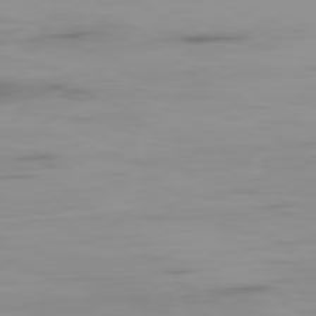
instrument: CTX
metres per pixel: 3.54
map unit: Ap
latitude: -79.2754
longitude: -71.4804
